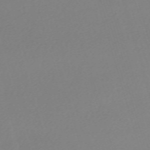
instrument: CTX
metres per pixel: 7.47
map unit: eHh
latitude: -61.9556
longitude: 52.7274
